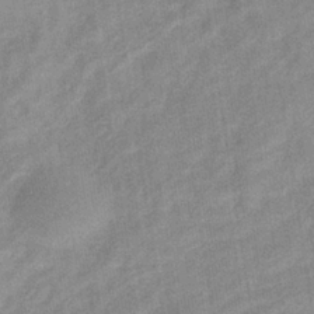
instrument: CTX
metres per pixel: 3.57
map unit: eHb
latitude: -35.8800
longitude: 73.5399
